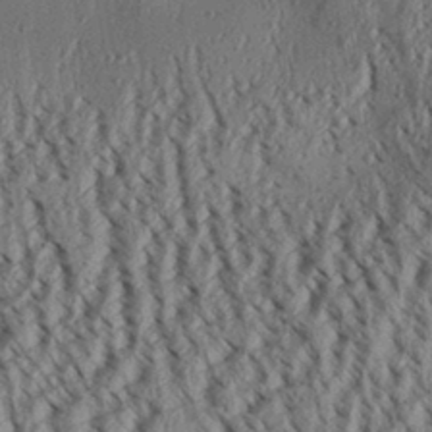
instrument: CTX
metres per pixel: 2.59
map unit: Aa
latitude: 31.9528
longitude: -136.7813
